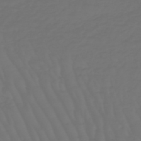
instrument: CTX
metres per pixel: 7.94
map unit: lHb
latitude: -47.8422
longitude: 82.8786
